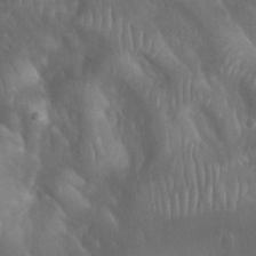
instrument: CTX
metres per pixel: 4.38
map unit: Nhu
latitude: 28.6112
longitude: -66.3467
